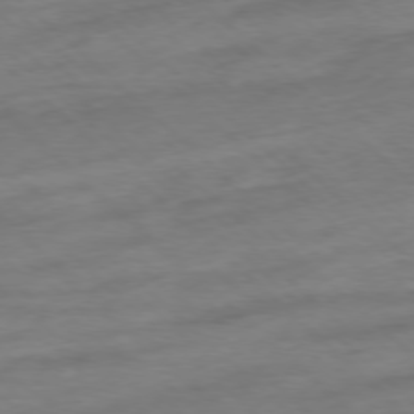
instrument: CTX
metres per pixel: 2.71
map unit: Ap
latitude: -77.9178
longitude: -98.0633
